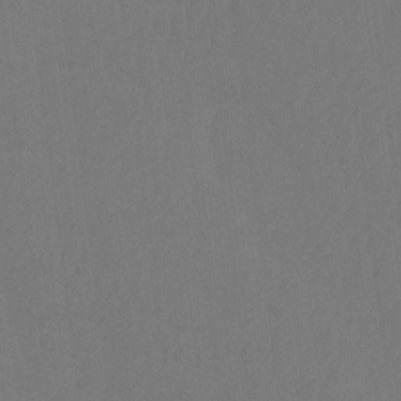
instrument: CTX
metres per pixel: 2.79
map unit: Htu
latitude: -6.8597
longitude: -69.3670
